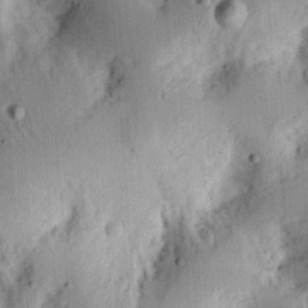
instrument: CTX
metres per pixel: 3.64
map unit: Ht
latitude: 12.3845
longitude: -74.2900
